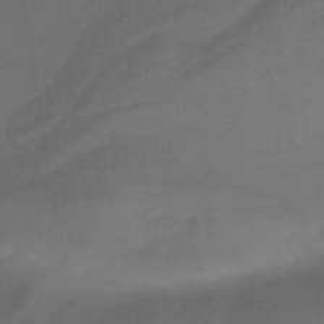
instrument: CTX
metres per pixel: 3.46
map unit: HNb
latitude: -42.9163
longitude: 51.2754
